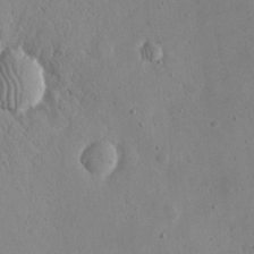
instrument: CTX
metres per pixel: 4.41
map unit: eHh
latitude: 21.4238
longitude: -68.9514
